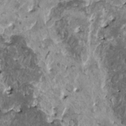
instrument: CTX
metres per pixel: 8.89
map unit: HNhu
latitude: 1.2914
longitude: 5.5588
